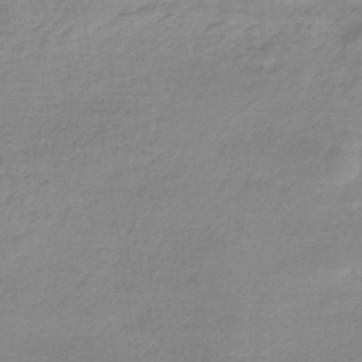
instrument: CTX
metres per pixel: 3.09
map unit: lHb
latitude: -40.2361
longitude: 67.0675
